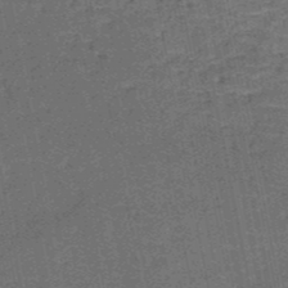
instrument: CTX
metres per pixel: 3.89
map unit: HNb
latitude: -51.1620
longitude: -49.6694
